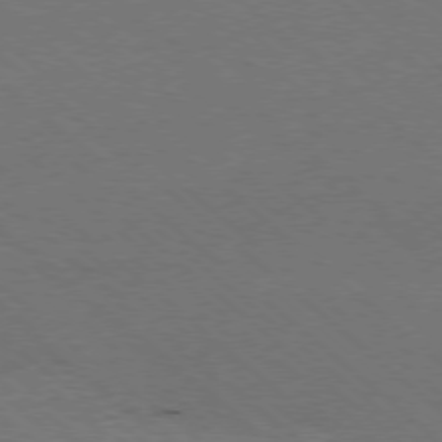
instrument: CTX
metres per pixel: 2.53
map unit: Ap
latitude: -78.4629
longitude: -84.7435
